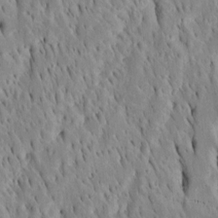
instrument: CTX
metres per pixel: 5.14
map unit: Htu
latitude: -4.6329
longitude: 151.5777
